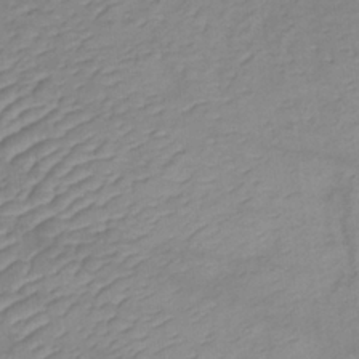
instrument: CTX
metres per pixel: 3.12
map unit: lHb
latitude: -35.1242
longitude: 72.2928
